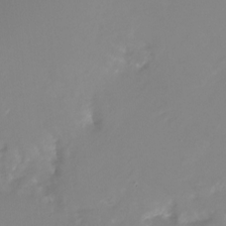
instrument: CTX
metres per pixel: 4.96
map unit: Nhu
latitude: -28.2173
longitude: -79.6316
